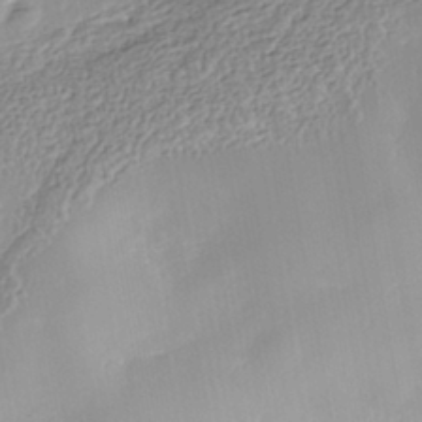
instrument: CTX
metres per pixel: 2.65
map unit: Nhe
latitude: -41.7289
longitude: -110.5735
